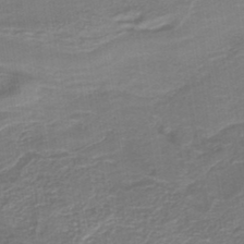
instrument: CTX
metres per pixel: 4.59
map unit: lHb
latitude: -40.1983
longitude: 53.2942
